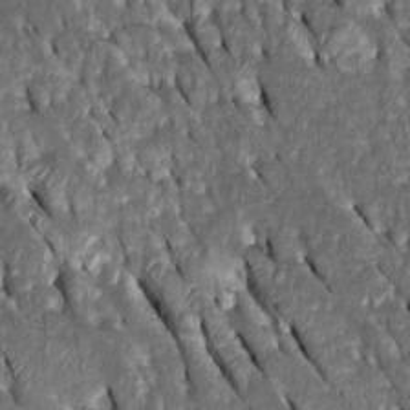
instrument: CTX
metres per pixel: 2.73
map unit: Htu
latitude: -0.7086
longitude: 148.7275
